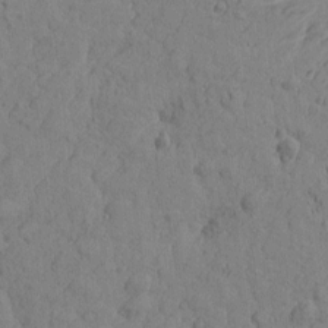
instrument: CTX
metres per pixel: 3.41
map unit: Htu
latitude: -1.4077
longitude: -175.4615
